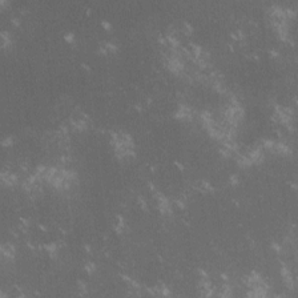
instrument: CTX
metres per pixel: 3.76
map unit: lHvf
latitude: -13.7289
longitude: -102.9325
